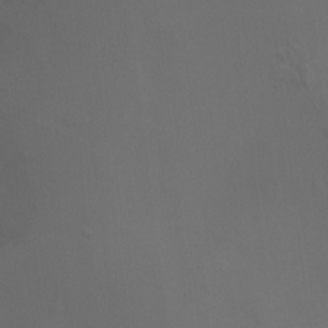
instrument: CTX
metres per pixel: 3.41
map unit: Ht
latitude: -3.3509
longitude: -18.1577
